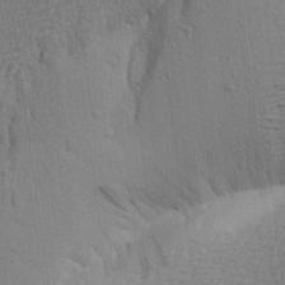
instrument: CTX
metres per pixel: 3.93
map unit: Aa
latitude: 21.9150
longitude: -149.3482
